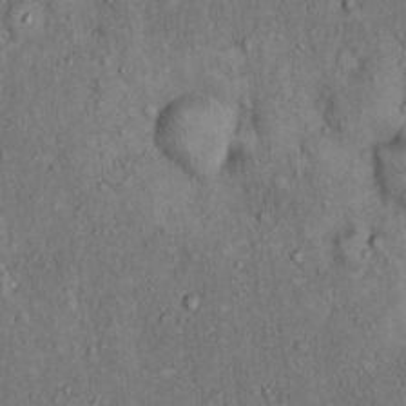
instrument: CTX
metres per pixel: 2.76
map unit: Hto
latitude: 12.2334
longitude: -60.1578
